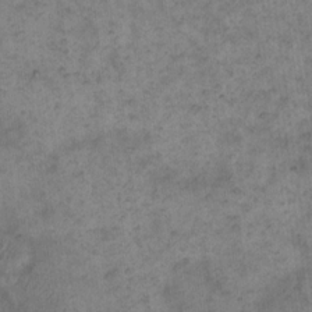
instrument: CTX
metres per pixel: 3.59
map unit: eHh
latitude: 14.4412
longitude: -65.2726
